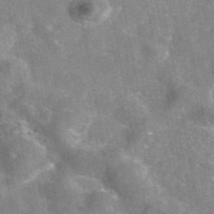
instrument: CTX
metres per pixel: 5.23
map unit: eAb
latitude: 45.9717
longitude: 123.5210
